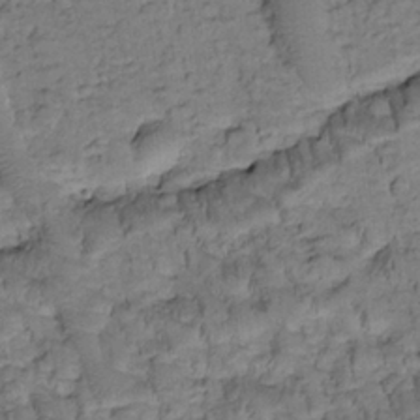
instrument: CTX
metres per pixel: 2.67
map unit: Htu
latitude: -2.2928
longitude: 173.2565
